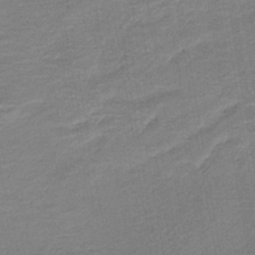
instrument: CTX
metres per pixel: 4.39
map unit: HNb
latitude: -41.6533
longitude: 50.6329
